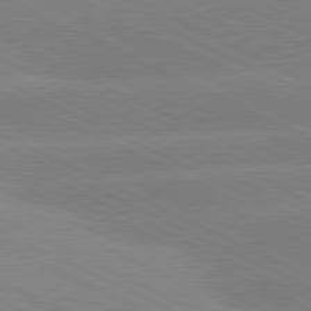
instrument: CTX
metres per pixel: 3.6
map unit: lApd
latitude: 80.8947
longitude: -155.2537
